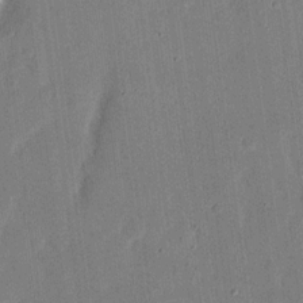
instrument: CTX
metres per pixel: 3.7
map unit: eHh
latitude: 15.0459
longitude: -70.4223
